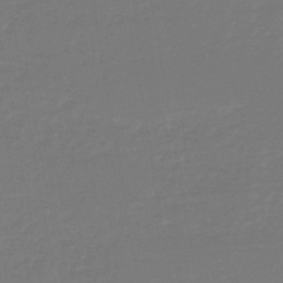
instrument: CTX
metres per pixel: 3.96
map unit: lHb
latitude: -45.5210
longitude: 64.2362
